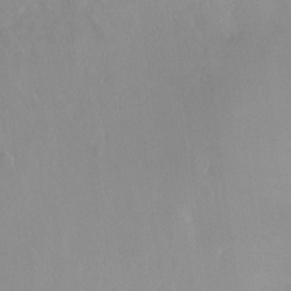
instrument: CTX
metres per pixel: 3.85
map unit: Ht
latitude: -15.0487
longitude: -44.1955
